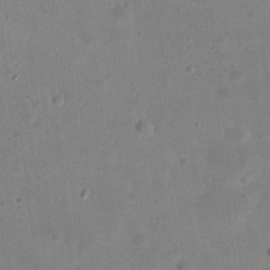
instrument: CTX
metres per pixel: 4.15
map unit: eHh
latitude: 21.3104
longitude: -63.9150
